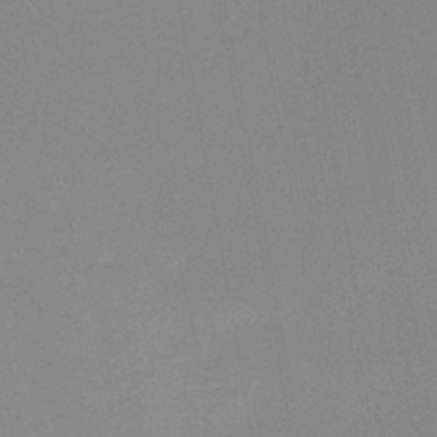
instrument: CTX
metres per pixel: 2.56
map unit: HNb
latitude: -45.5588
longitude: -44.7813
